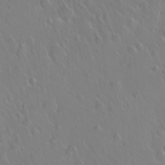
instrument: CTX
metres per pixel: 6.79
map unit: eHh
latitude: 1.8205
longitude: -54.5735
